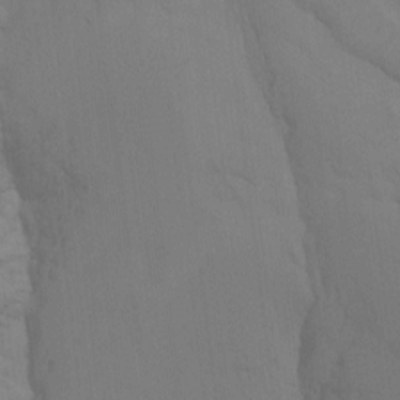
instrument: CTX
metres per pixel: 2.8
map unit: Htu
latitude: -7.0297
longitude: -69.1781
